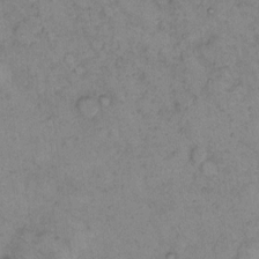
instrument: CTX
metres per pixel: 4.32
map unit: eHh
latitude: 10.1578
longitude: -62.1578
